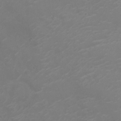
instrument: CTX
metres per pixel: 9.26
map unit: Nhu
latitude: -10.7274
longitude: -20.5168
